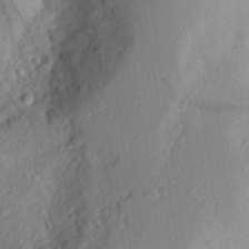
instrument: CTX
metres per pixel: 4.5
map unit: Aa
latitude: 25.8016
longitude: -146.2901
